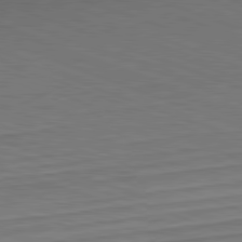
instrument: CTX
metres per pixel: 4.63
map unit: Hpe
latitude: -82.5574
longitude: 14.6708
